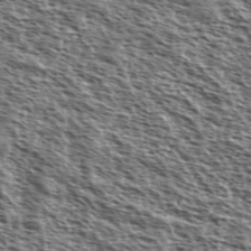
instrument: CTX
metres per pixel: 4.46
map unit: Ave
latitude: 38.4412
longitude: -110.7435
